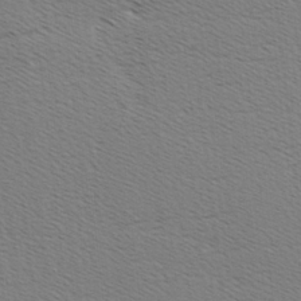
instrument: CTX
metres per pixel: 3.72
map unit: Hve
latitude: 2.7435
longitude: -125.2914
